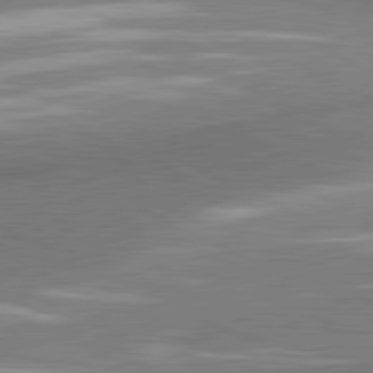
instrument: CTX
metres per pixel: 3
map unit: lApd
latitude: 81.1970
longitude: 164.5385
